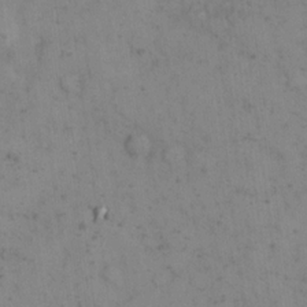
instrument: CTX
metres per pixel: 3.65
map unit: eHh
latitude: 18.2711
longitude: -63.7261
